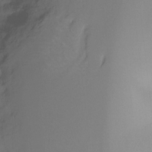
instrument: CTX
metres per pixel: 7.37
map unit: Ht
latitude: -15.6155
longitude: -45.2159
